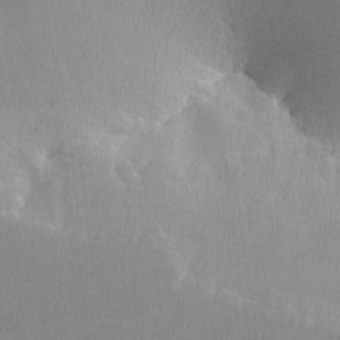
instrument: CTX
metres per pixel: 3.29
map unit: lHvf
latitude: -12.6141
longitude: -101.0081
